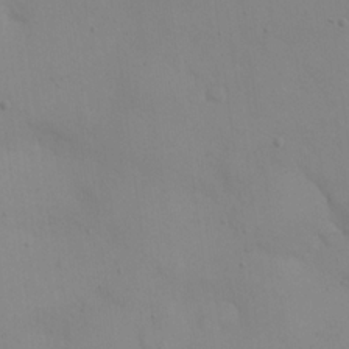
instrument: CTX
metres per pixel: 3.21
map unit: eHh
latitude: 21.2159
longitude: -61.5749
